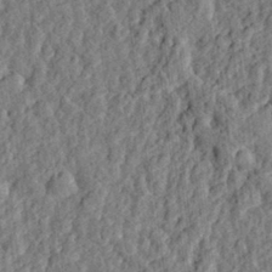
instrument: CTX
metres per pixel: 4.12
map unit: eHh
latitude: 27.9717
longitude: -76.7813
